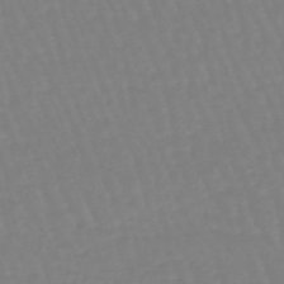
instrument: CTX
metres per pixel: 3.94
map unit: eHb
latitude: -45.3510
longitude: 80.9920
